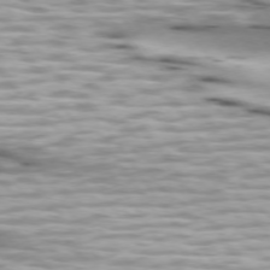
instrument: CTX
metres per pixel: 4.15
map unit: lApd
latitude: 74.0822
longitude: -57.8394
